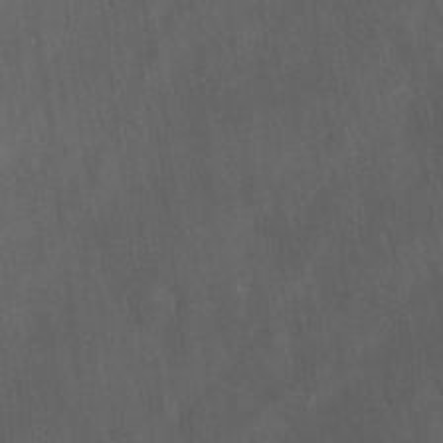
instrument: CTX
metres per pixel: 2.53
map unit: Ave
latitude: 22.5546
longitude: -136.5546
